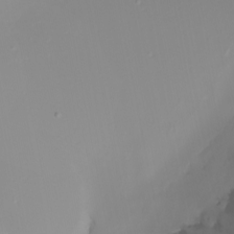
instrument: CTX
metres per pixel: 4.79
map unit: Nhu
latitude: -0.2551
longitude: -78.1389
